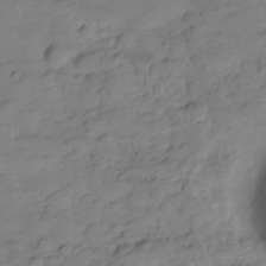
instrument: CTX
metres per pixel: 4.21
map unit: Hve
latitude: -28.9542
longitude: 91.1620
